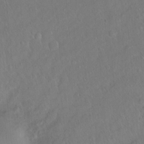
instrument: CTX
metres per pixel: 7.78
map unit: Ht
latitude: -6.7085
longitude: -37.5371
